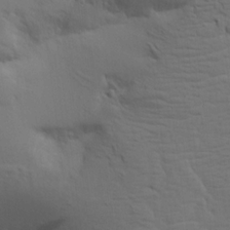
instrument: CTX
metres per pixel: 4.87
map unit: Aa
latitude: 15.6127
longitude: -141.2914
